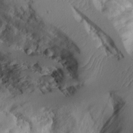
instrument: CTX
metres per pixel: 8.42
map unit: Aa
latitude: 10.7057
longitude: -126.5735
